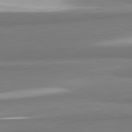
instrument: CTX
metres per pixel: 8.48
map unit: lApd
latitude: 82.0633
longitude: 173.1431
